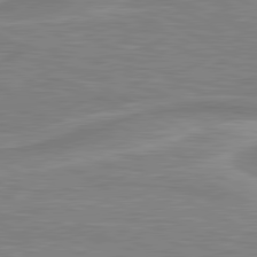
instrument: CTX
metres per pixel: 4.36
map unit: lApd
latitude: 80.8191
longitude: 173.2187
